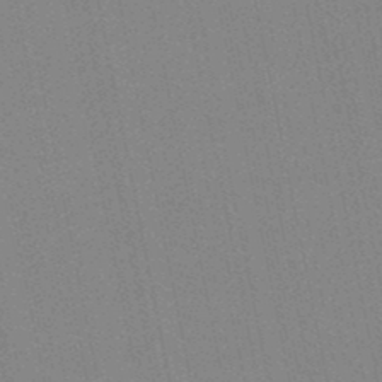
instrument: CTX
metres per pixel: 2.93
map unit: lHb
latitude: -49.5210
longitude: 69.0108
